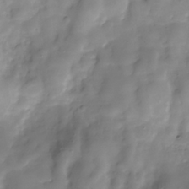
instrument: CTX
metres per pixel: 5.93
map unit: Hve
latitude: -30.6518
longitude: 94.4251
